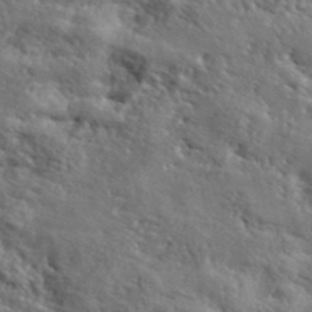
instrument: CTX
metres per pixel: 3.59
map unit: lHvf
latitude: 40.6679
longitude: -86.9514
